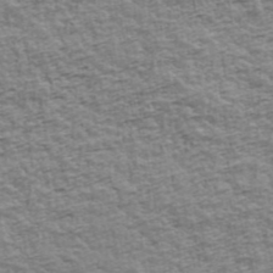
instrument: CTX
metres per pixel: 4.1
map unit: Ave
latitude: 42.6302
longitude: -112.2522
